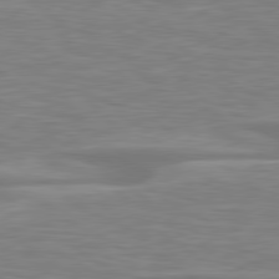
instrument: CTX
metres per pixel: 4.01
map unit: lApd
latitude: 79.6505
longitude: -126.6302
